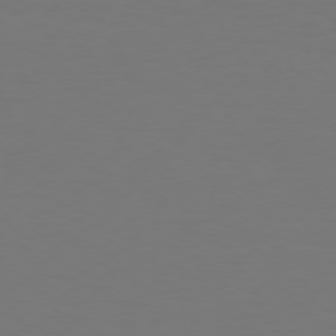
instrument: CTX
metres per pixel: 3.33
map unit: Hpe
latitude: 73.6694
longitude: -123.0081
